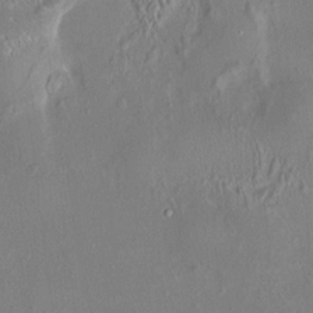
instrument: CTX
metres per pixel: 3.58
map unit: HNhu
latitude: 4.5546
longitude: 6.8408
